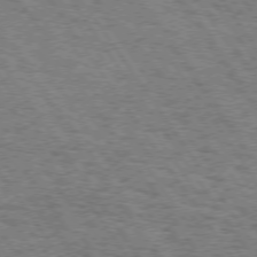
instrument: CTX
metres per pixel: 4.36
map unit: Hpe
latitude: 73.7639
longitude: -131.1970
